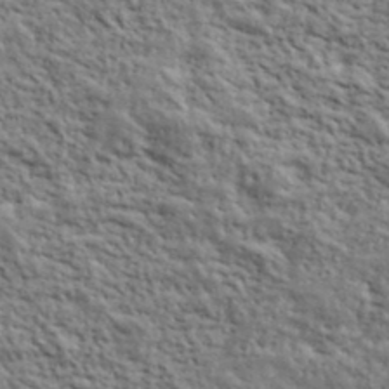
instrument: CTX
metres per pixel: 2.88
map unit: lHvf
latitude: 39.9906
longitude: -88.8758
